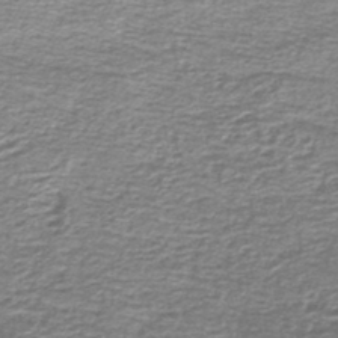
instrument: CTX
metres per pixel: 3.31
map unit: lHb
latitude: -44.2362
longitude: 57.2376
